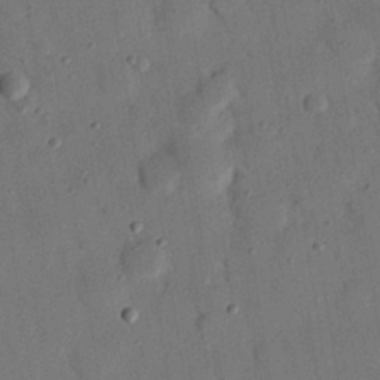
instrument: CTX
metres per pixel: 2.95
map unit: eHh
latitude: 26.4979
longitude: -77.1403
